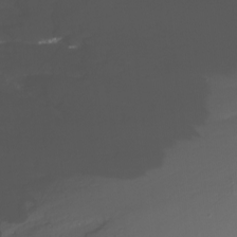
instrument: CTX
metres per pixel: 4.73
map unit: Nhu
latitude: -8.4629
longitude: -83.4426
